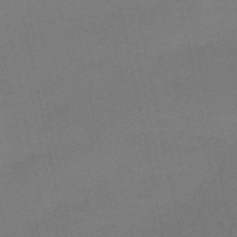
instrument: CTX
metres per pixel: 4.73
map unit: HNb
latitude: -50.2928
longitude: -49.0836
